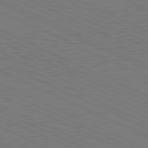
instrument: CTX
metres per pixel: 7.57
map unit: lApd
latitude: 81.4804
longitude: 149.7667
